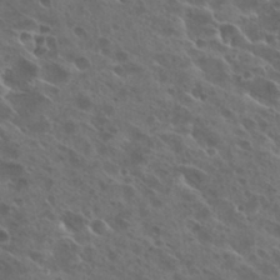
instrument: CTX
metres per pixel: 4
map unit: Hto
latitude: 26.6302
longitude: -40.5734
